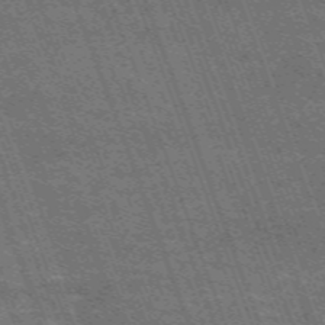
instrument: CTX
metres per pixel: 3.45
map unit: HNb
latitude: -54.7652
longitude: -48.3467
